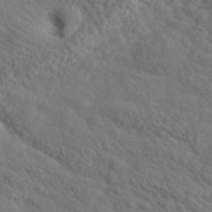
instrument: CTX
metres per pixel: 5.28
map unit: lHvf
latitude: 37.8206
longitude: -87.3293
